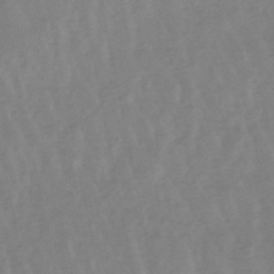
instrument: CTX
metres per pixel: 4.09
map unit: lHb
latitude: -48.8030
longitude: 77.7667
